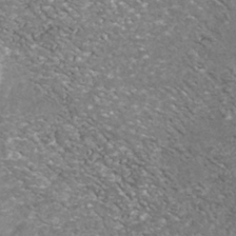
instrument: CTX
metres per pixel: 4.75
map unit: Nhu
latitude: -39.0298
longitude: -81.2915
